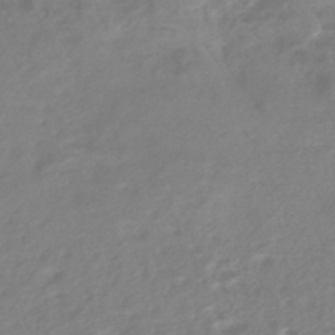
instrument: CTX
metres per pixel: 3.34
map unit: HNhu
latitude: -42.0472
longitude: 92.0283
